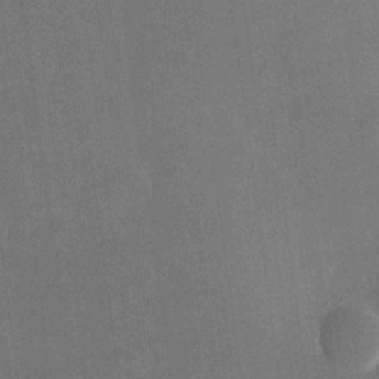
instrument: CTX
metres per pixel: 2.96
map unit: Hve
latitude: 17.6883
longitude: 150.5385
